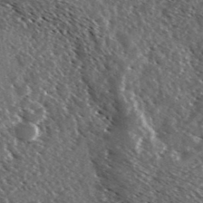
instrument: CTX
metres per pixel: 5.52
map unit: Ave
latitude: 37.1026
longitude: -109.8205
